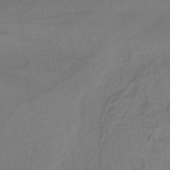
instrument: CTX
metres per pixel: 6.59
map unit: HNb
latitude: -37.4265
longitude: 56.2172
